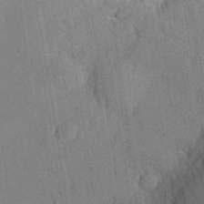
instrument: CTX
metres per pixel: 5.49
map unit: eHh
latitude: 27.7072
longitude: -79.5560
